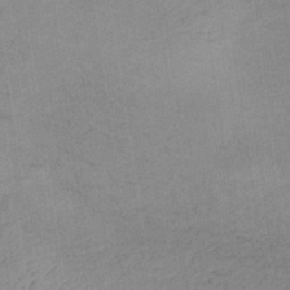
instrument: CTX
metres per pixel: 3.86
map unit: HNb
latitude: -32.8786
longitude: 63.1620
